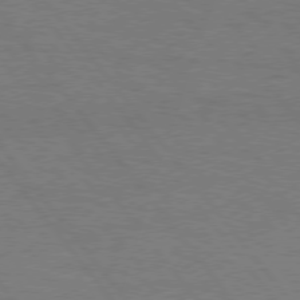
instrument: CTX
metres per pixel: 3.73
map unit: Hpe
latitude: 75.9150
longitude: -136.7813
